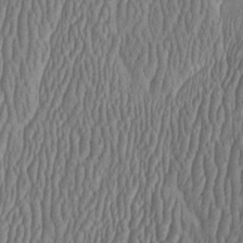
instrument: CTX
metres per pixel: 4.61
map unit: HNhu
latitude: -1.4077
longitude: 13.3699
